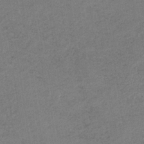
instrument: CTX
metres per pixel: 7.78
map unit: HNb
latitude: -32.6330
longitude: 63.1242
